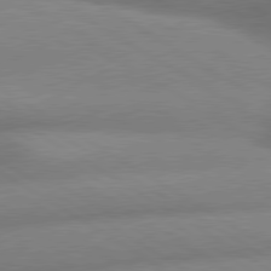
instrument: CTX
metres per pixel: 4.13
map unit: lApd
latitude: 80.1011
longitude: -162.6113
